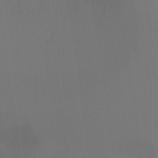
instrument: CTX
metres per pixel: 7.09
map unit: Ht
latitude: -17.0487
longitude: -41.8016
